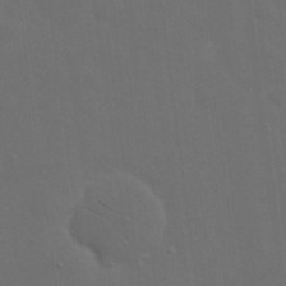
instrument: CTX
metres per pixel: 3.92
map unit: eHh
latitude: 19.3859
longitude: -66.1388
